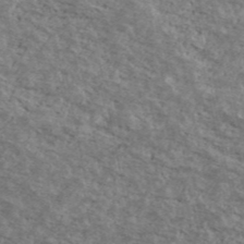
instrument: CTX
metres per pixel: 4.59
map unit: Ave
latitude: 40.3656
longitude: -108.4223
